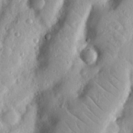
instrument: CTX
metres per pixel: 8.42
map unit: Nhu
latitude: 19.3292
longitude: -77.3292
